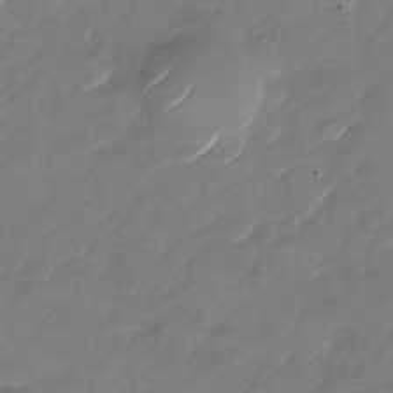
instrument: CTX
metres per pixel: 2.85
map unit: Nhu
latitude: -29.2376
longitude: -72.2145
